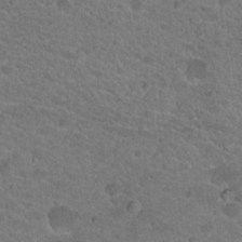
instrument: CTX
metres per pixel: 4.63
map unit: Hto
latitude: 18.8758
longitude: -34.4790
